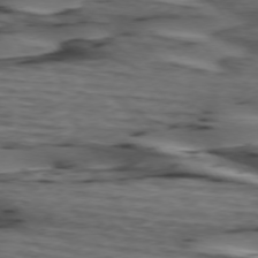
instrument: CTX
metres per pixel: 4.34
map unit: lApd
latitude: 74.7624
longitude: -71.1781
